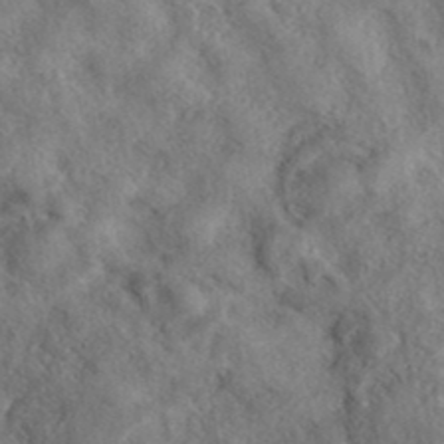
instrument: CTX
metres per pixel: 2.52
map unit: eAb
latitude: 39.2348
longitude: 112.8219
